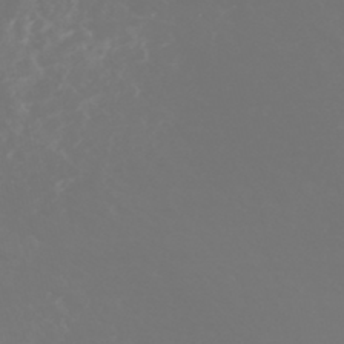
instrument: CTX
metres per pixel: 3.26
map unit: Nhe
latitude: -47.2187
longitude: -171.1592
